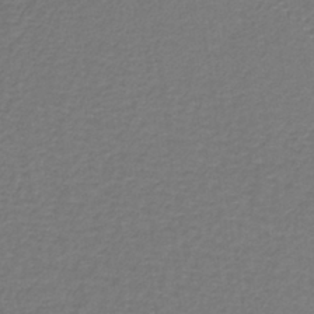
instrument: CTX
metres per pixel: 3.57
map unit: lHb
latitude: -38.2551
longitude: 57.8800
